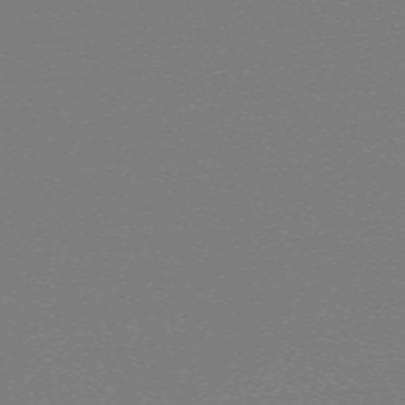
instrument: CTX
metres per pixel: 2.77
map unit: eHh
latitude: -62.9730
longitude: 52.3495
